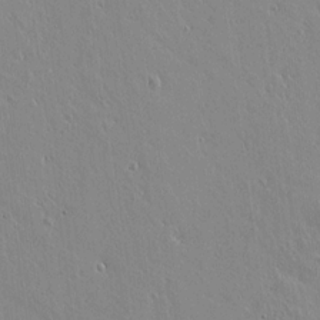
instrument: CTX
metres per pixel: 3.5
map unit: lAvf
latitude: 15.0270
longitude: -125.7449
